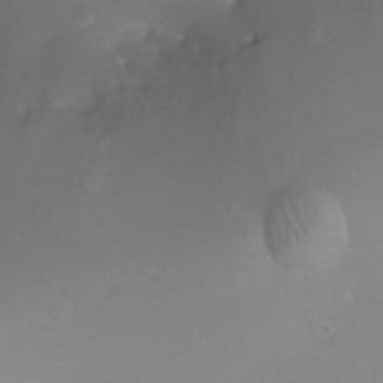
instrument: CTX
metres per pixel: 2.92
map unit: Ht
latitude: -4.8975
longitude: -26.5924
